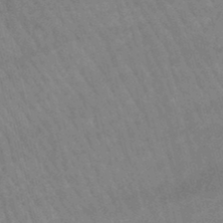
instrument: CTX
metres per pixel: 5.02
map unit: lHb
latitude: -47.3887
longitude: 76.1606
